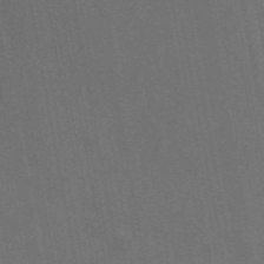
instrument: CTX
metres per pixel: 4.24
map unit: eAb
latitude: 47.3860
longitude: 116.7652
